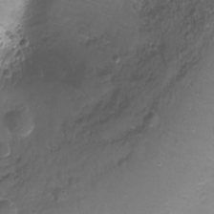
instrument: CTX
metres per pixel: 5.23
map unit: Ht
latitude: -12.0472
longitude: -35.6505
